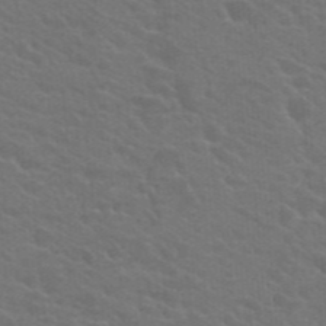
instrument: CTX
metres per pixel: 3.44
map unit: Hto
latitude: 23.9339
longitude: -36.4034
